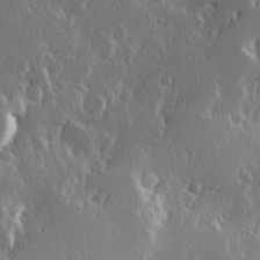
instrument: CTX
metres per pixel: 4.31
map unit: Hve
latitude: 23.5749
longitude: 145.9556
